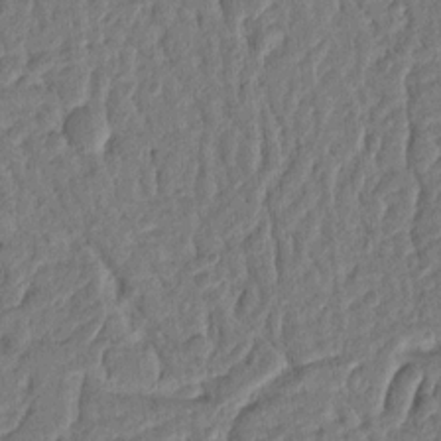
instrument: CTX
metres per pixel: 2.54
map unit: Ht
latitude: 11.4427
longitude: -75.8205
